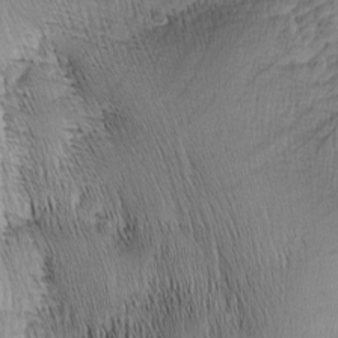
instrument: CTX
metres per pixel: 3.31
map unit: Nhu
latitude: -5.9745
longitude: -150.5168
